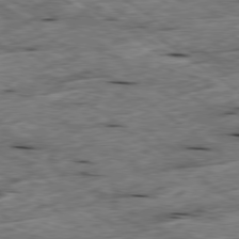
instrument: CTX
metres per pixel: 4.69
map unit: Ap
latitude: -79.5588
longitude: -87.8961
